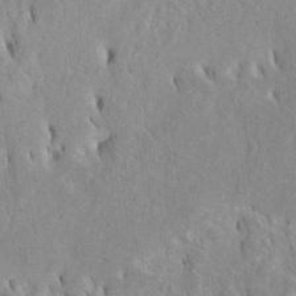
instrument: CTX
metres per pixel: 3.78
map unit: Htu
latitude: -4.8597
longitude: 151.4265
